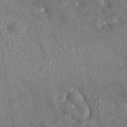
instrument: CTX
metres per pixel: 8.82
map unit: eAb
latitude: 35.3481
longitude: 112.5574
